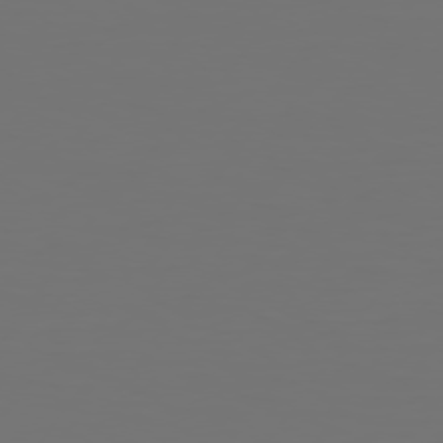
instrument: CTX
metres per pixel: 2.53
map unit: Hpe
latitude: 74.1956
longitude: -129.9906
